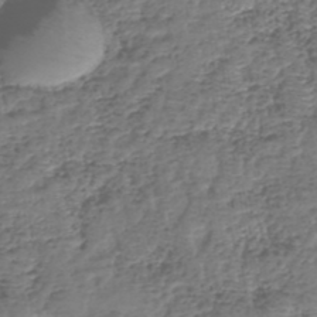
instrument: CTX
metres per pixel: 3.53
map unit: eHh
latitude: -39.6533
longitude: -29.1970
